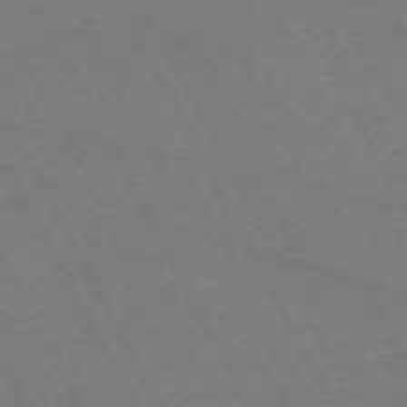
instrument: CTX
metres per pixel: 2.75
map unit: Hpe
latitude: -71.1242
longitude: 9.6722
